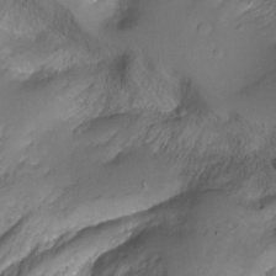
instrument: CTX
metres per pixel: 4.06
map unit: Hto
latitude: -6.7652
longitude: -44.8380
